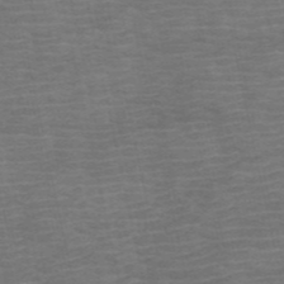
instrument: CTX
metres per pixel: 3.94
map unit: HNb
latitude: -53.7666
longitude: -43.8583
